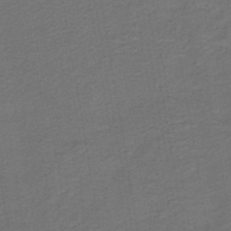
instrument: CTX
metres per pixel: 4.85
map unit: HNb
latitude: -43.7288
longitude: 51.7100
